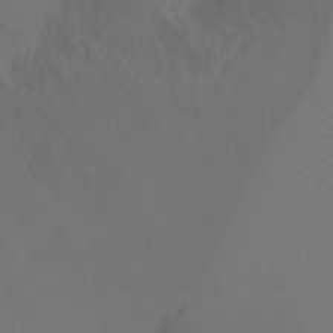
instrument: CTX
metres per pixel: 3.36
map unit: Ht
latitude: -9.4076
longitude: -32.5546
